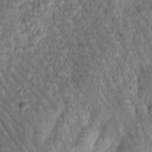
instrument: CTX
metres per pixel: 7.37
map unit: Htu
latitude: -0.9920
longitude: 170.8408
